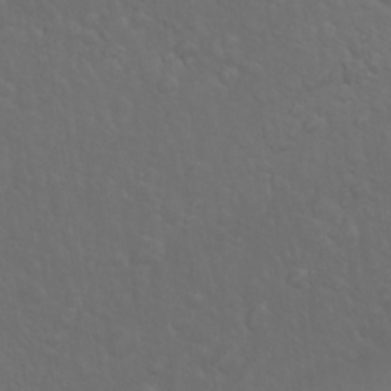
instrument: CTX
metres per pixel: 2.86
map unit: Nhu
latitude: 23.6883
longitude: -61.7638
